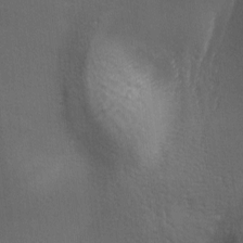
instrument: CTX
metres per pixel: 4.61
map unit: lAa
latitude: -6.5384
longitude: -121.6316
